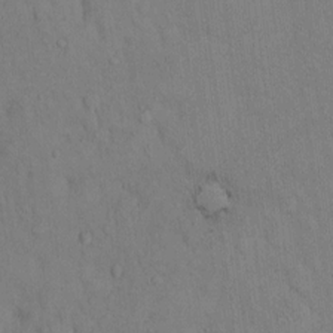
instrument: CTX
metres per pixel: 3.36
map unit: Hto
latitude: 12.8947
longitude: -61.3670
